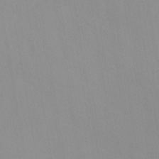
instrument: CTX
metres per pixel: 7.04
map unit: Nhu
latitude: -12.9731
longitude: -69.1025
